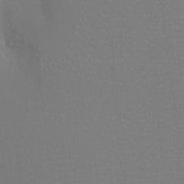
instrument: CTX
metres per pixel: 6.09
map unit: eHh
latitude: -6.1983
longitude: -83.4993
